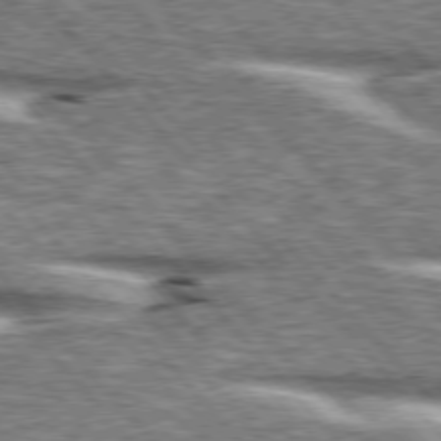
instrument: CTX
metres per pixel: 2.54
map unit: lApd
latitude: 76.3089
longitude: -82.7057
